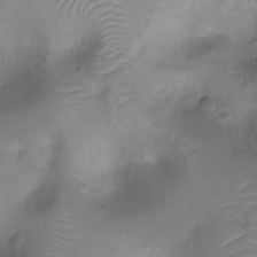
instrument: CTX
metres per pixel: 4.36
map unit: Ht
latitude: -7.7099
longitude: -18.7435
